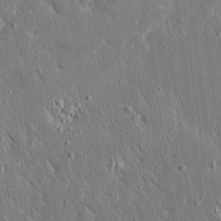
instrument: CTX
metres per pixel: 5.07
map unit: Ave
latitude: 17.0081
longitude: -139.9528
